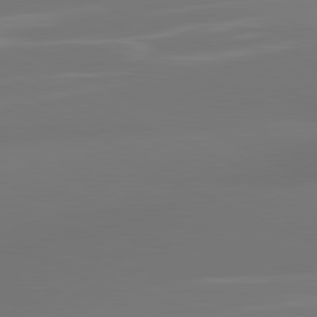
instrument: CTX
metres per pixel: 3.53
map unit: lApd
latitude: 81.2348
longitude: -166.0444
